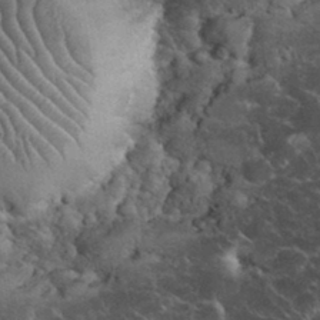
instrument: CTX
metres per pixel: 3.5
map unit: eHh
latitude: 33.6883
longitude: -65.7639
